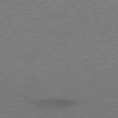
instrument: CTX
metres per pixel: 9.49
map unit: Hpe
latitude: 76.8569
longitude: -156.8380
